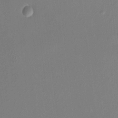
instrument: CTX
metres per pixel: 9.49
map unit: HNhu
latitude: 7.2159
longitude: -0.1389
